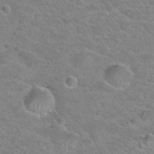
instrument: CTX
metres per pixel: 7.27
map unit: Hto
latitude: 24.3467
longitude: -49.9528
